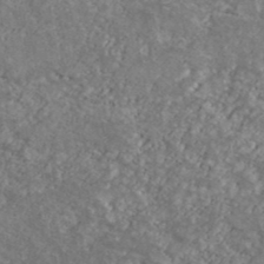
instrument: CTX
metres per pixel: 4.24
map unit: Ave
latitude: 40.0633
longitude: -110.4412
